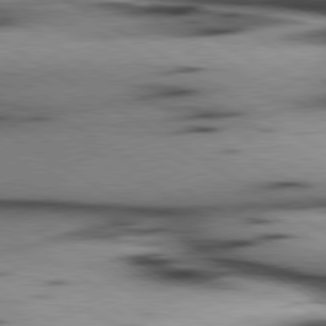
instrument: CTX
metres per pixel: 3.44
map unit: lApd
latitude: 80.1578
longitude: 163.5399
